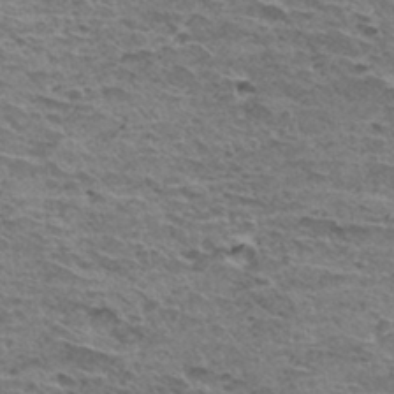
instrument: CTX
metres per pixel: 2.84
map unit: Hto
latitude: 32.5546
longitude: -40.0444
